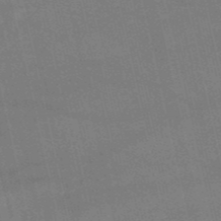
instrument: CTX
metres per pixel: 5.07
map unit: HNb
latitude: -52.1227
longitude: -41.2536
